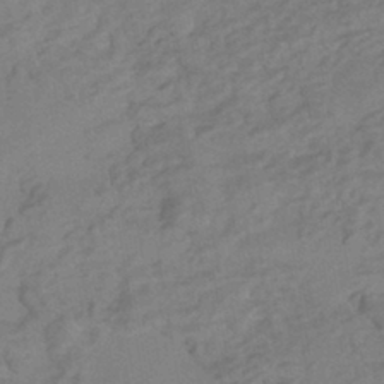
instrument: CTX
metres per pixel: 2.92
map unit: HNhu
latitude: -42.7463
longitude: 101.7477
